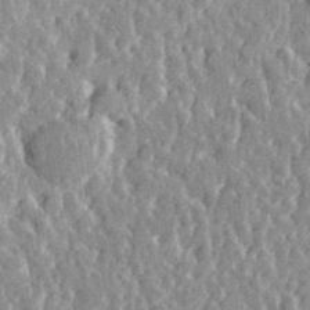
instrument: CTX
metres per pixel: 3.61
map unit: eHh
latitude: 32.4601
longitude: -79.9339
